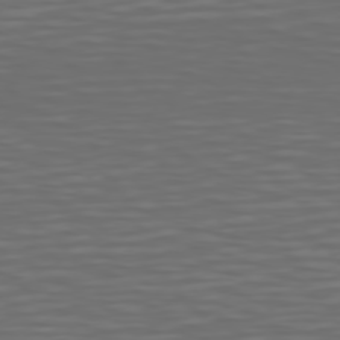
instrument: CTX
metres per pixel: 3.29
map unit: Hpe
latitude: 75.1025
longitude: -125.5560
